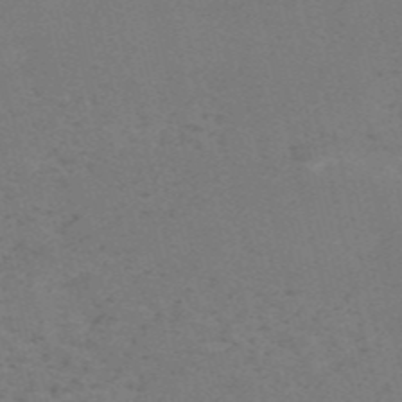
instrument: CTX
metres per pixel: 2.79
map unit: HNb
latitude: -55.7667
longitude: -41.9906
